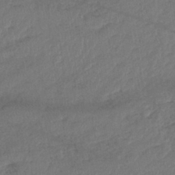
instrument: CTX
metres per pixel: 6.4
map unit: lHb
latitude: -38.9164
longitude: 68.5573
